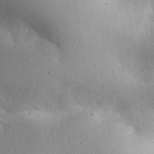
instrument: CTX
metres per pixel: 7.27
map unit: Aa
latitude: 30.5735
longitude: -145.3104
